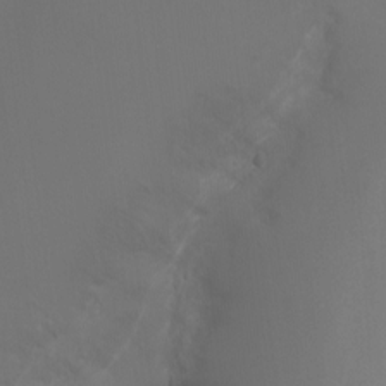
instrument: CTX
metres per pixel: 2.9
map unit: Ht
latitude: -9.8989
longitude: -45.5560
